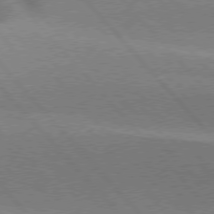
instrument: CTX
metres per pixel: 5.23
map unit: lApd
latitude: 76.4412
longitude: -62.2712
